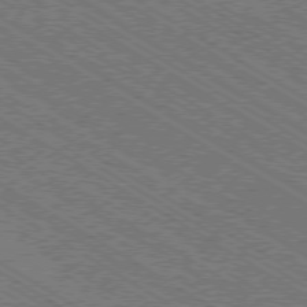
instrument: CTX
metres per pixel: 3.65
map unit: Ap
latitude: -79.2754
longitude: -78.5546
